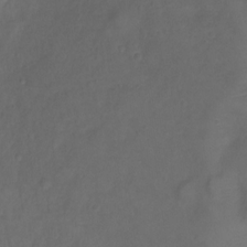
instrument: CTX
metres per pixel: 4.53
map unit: Ht
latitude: 1.7449
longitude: -34.5923
